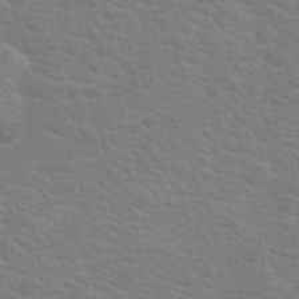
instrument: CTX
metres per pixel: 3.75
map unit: Hto
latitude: 19.9717
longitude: -44.0822
